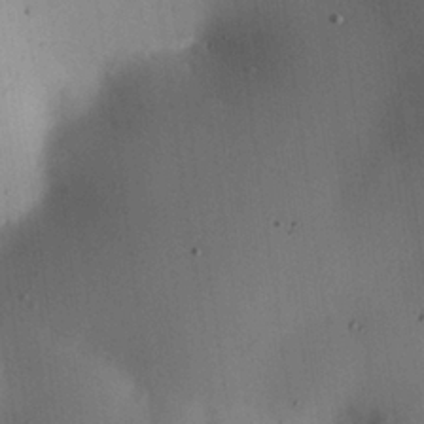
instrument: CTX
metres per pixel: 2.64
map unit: Nhu
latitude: 26.0255
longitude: -69.3482
